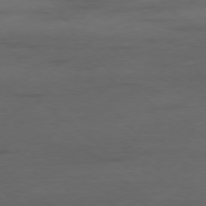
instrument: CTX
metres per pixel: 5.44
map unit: Hpe
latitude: -78.9919
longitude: -18.9891
